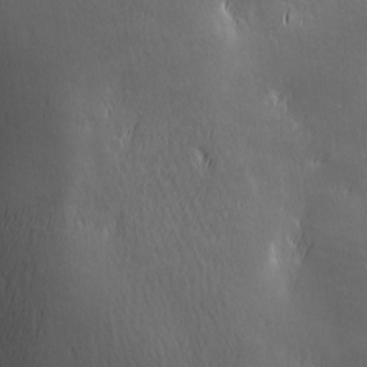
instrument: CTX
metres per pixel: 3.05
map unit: lAa
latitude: -6.3684
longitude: -121.8206
